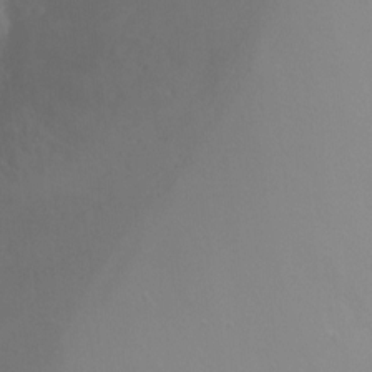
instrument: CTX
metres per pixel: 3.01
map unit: Ht
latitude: -8.5763
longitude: -31.9717
